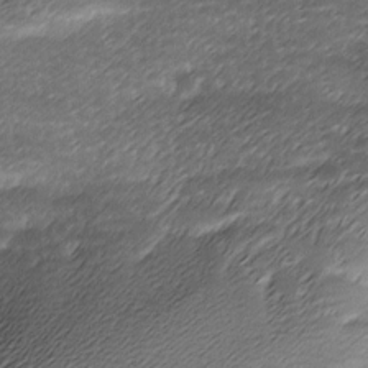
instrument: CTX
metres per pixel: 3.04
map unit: Ave
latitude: -8.6707
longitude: -123.2537
